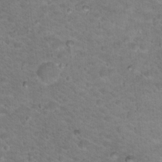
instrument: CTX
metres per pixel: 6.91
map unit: Hto
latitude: 18.6301
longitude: -36.1578
